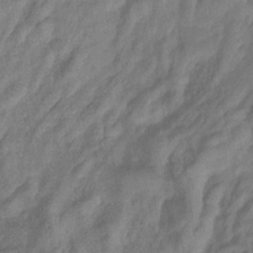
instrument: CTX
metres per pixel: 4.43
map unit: eHb
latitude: -33.4455
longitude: 76.5574
